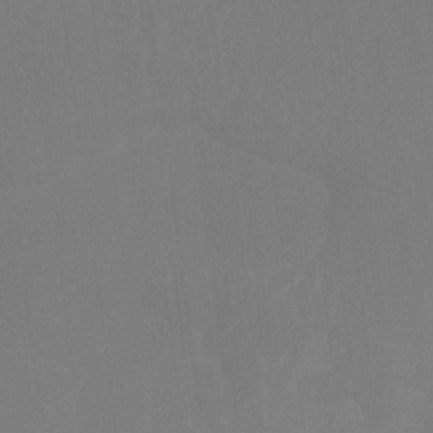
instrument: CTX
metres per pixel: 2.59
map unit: Htu
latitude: -14.4629
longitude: -49.0836
